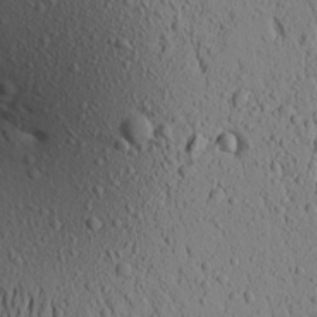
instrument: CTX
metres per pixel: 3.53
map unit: Aa
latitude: 18.4979
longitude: -148.0255
